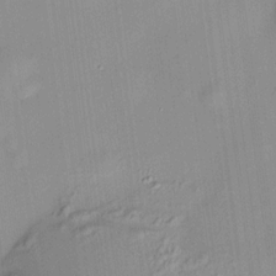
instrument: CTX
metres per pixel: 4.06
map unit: HNhu
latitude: 11.5371
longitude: 10.5007
